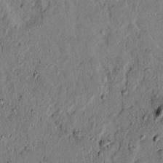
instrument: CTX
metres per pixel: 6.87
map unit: lAvf
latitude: 4.7624
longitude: 165.1620
